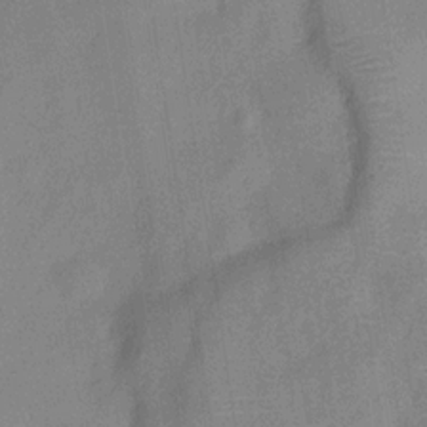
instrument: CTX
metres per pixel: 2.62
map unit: Hve
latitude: -32.3496
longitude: 92.3306
